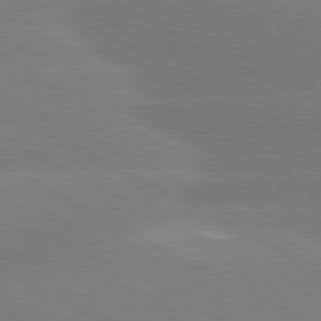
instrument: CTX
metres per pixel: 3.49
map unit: lApd
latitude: 80.6113
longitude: -147.8206
